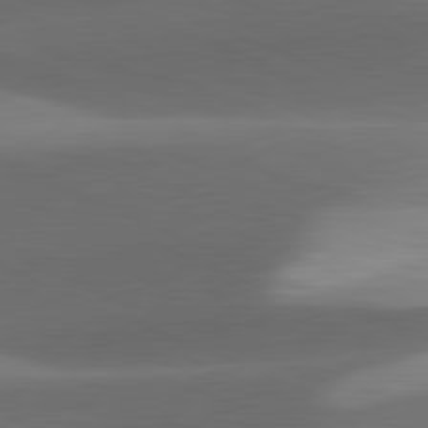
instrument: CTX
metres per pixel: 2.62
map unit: lApd
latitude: 81.6316
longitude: 132.6897
